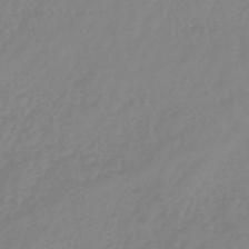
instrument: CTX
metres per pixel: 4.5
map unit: eHb
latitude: -45.6722
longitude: 84.5762
